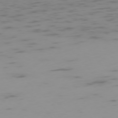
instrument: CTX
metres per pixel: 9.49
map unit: Ap
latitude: -75.2376
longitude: -67.6693
